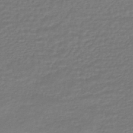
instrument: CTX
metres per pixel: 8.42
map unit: HNhu
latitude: -46.8786
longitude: 96.1228
